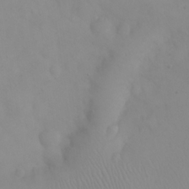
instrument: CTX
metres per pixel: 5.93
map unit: eHh
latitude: 24.8946
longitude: -64.5168
